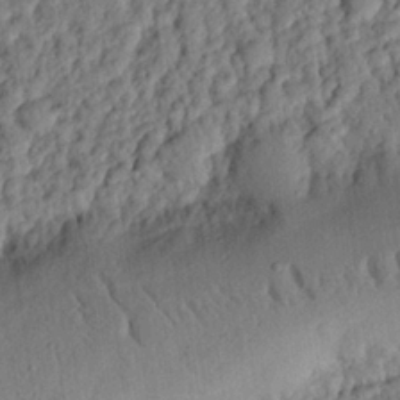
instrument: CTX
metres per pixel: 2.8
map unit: eHh
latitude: 25.6316
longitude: -78.8569
